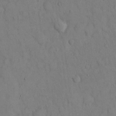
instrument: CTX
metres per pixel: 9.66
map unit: Hto
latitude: 12.9514
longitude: -61.4048
